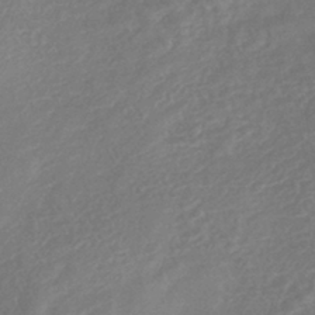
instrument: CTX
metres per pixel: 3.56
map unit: lHb
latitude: -39.4832
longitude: 74.8597
